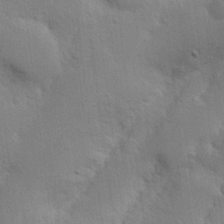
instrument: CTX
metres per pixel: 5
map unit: Nhu
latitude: 16.5546
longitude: -74.8380
